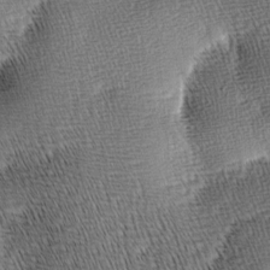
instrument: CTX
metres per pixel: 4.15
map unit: lAa
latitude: -8.3306
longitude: -124.9135
